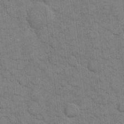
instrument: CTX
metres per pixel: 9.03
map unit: eHh
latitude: 12.2145
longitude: -65.3482
